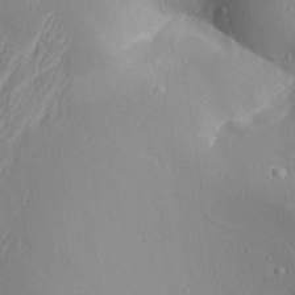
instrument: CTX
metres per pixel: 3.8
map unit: Aa
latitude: 29.3481
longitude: -131.8962
